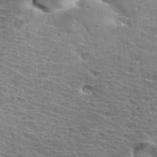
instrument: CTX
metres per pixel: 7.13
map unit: Hto
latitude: 33.3671
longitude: -39.8016
